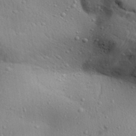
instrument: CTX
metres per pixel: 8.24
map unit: Aa
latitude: 31.6505
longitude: -145.0269
